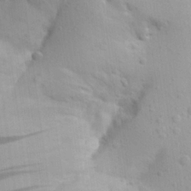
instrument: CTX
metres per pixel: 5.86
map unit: Aa
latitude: 22.9325
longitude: -146.5168
